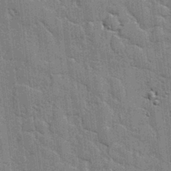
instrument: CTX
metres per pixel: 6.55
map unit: lAvf
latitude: -1.3510
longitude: -107.8583
